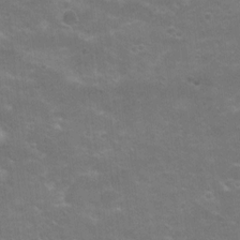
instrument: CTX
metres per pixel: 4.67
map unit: Nhu
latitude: 8.8947
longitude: -22.1956
